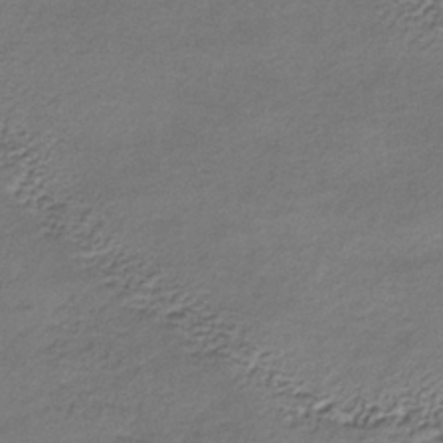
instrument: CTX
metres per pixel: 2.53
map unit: lHb
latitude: -34.8219
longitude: 62.1416
